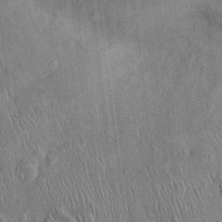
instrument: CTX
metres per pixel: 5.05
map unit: Ht
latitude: -3.1053
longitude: -14.0633
